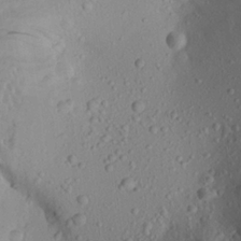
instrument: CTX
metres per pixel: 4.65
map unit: Aa
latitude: 21.9717
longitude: -145.1592
